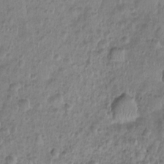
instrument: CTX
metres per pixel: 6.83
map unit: Ht
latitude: -5.8422
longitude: -20.8947
